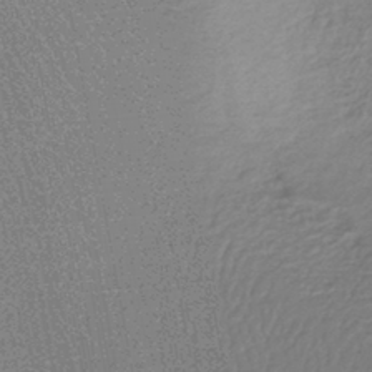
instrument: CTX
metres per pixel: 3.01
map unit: HNhu
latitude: -42.9163
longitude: 99.4076
